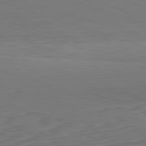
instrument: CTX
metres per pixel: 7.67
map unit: Hpe
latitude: -82.4818
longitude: 11.5210
